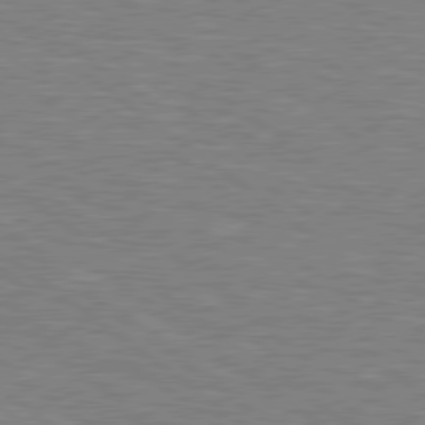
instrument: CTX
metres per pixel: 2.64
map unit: Hpe
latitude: 78.8569
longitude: -164.0633
